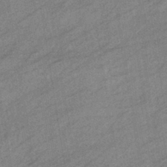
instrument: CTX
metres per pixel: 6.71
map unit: eHb
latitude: -39.8800
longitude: 81.8045
